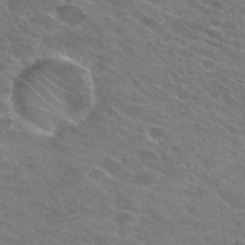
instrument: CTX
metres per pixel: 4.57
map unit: Hto
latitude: 30.9325
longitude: -45.4426
